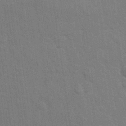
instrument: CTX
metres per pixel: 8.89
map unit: Nhu
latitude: 27.2726
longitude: -64.2334
